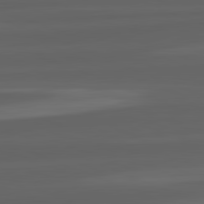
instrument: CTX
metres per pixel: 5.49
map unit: lApd
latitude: 82.3845
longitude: -171.1970
